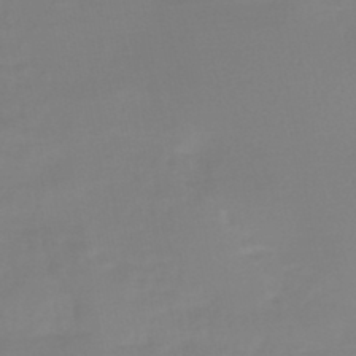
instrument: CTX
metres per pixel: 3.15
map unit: HNb
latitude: -45.6533
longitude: -35.3103
